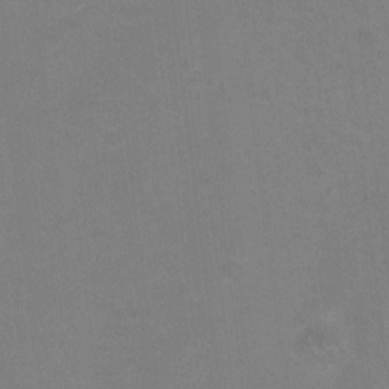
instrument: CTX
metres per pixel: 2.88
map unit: Hto
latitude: -11.3132
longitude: -40.0255
